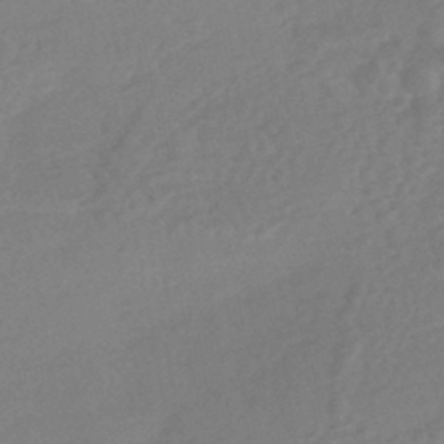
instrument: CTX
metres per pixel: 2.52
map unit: HNhu
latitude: -44.3873
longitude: 91.2943
